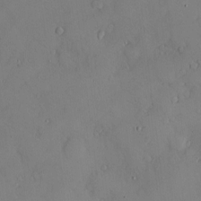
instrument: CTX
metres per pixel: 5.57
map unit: Hve
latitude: -9.4454
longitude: 176.0661
